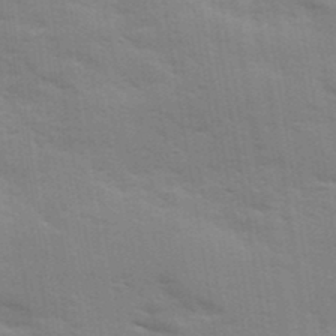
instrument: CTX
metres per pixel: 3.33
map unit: Ave
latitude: 11.6127
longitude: -102.3656
